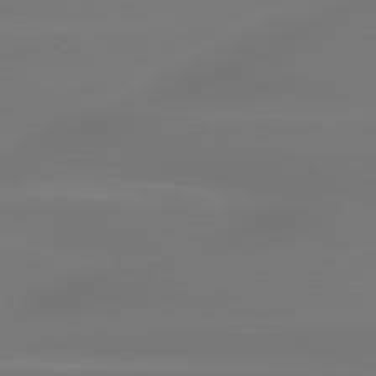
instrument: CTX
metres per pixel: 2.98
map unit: lApd
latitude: 79.9906
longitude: -136.7813
